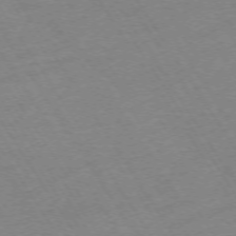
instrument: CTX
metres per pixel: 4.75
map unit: Ap
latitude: -73.2943
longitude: -71.4804
